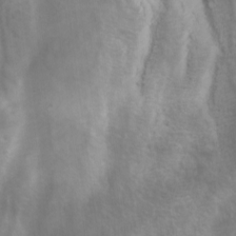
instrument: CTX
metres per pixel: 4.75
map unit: Ave
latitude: 11.1403
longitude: -104.1389
